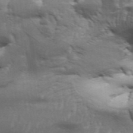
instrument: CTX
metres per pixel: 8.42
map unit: Aa
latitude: 33.8394
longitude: -136.1767
